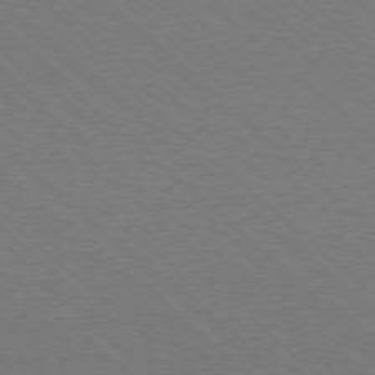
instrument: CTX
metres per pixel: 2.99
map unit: Ap
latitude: -78.3117
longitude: -90.7813
